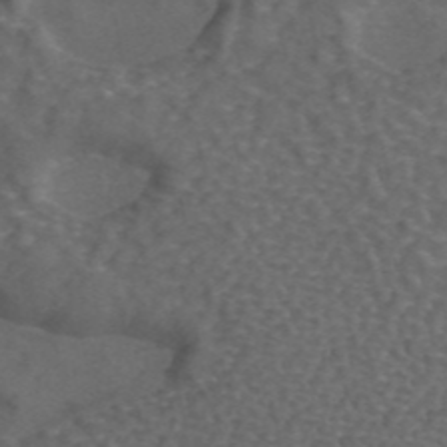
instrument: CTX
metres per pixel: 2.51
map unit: ANa
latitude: 44.1955
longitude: 26.8785
